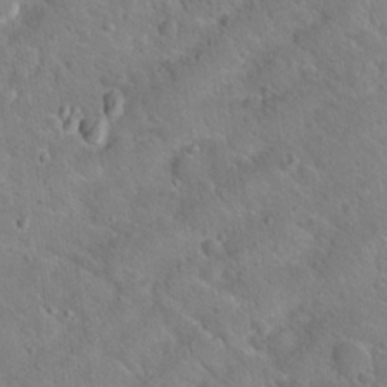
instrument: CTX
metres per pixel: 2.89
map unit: Hto
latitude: 21.6316
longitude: -50.7813
